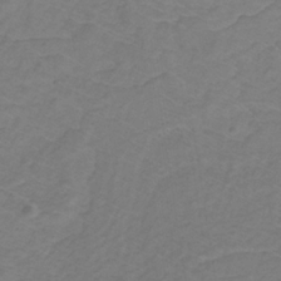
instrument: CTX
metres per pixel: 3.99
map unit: lHb
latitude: -30.8786
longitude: 65.3699
